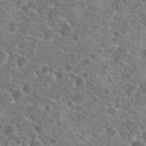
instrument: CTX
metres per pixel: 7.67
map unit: Hto
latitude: 19.8394
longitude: -40.6679
